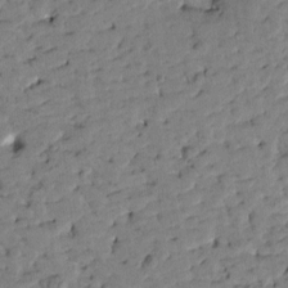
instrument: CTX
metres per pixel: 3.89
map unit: Htu
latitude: -0.6519
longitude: -179.2348
